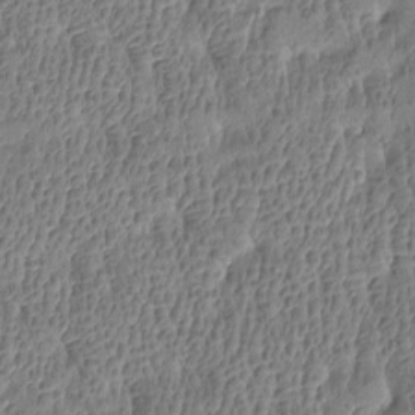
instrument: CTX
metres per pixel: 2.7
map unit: Htu
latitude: -4.0850
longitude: 176.2551
